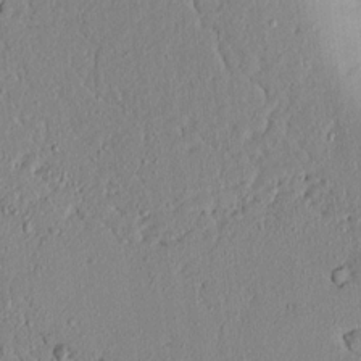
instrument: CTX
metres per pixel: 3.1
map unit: lAvf
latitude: 7.2726
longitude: 168.0850
